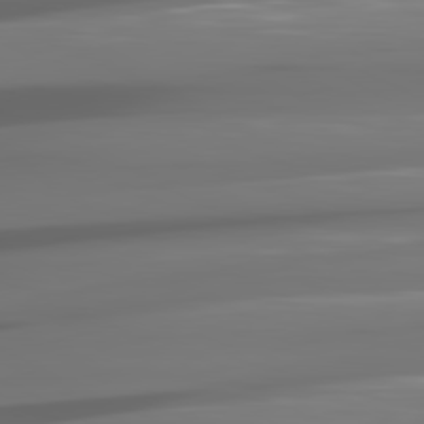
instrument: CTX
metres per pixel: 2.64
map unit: lApd
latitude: 81.1781
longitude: -140.8002
